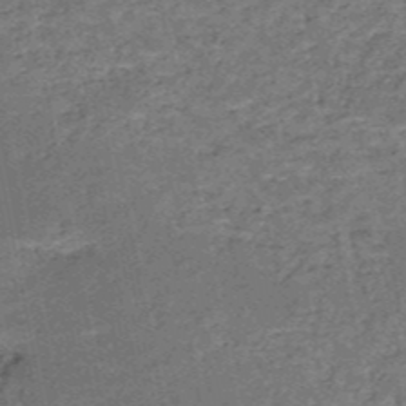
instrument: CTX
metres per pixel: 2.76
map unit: HNb
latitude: -51.7855
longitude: -49.3860
